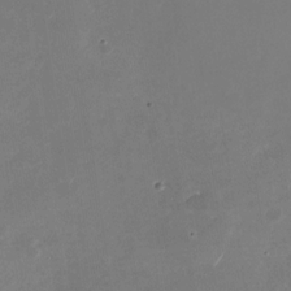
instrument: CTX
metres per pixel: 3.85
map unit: Nhu
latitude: -28.6330
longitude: -70.2522
